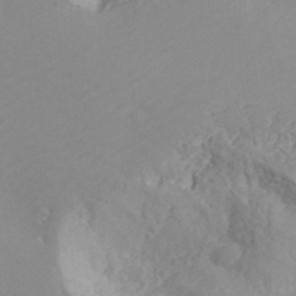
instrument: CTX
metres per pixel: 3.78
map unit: ANa
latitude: 41.8205
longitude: 54.3873
